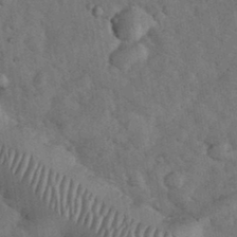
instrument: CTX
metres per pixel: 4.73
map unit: eHh
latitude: 33.8961
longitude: -68.1956
